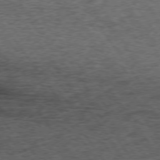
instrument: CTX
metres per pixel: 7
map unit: lApd
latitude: 73.2726
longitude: -76.0255
